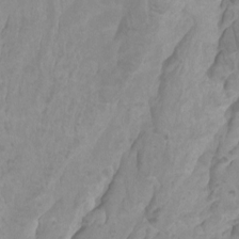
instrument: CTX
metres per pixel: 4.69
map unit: Ht
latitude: -2.1605
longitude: -17.6883
